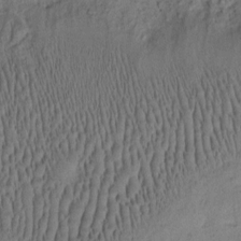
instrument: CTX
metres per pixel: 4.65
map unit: eHh
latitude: -1.5399
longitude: 16.8597
